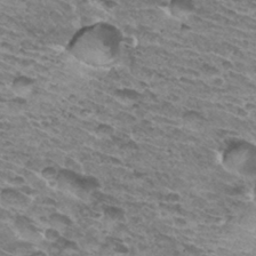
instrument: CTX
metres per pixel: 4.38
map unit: Hto
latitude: 33.3860
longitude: -40.4412
